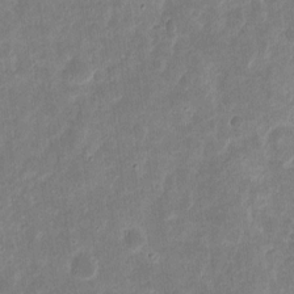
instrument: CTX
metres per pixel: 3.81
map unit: eHh
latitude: 9.3860
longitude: -72.0822
